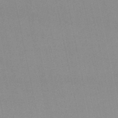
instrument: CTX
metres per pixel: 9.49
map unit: lHb
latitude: -48.7275
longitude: 72.7463
